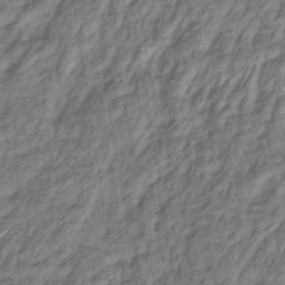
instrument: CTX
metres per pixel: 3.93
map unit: eHb
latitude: -36.4062
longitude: 79.6155
